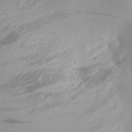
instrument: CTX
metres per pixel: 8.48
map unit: Aa
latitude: 20.8947
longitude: -145.0836
